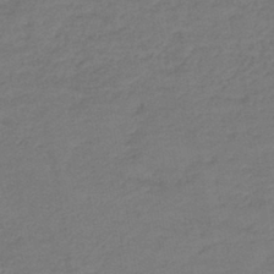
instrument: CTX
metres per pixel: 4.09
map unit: HNb
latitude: -42.2361
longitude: 51.2376
